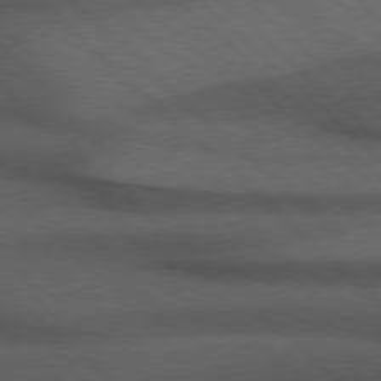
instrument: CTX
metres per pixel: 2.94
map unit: Hpe
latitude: 77.2159
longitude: -157.3103
